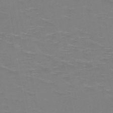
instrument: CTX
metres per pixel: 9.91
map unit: HNb
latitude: -48.7652
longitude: -47.1026
